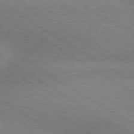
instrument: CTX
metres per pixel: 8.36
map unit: lApd
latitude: 79.8017
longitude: -152.5924
